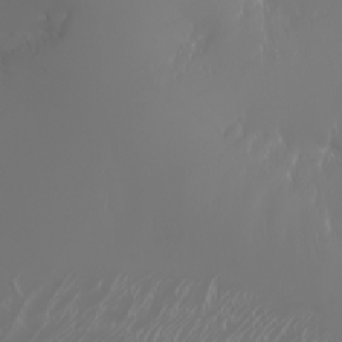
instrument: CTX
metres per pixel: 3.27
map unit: Nhu
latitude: -6.4062
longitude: -90.5168
